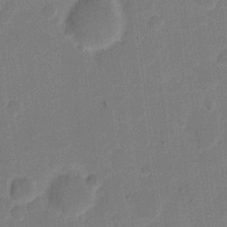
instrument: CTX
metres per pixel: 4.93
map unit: eHh
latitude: 10.3090
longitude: -66.7813
